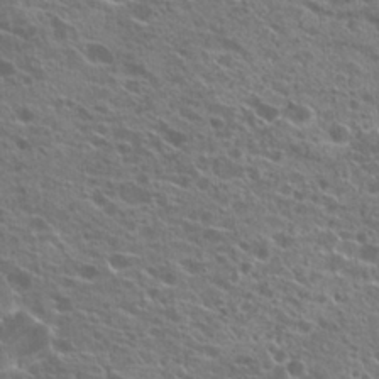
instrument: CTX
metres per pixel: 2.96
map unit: Hto
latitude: 21.8017
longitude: -40.1010
